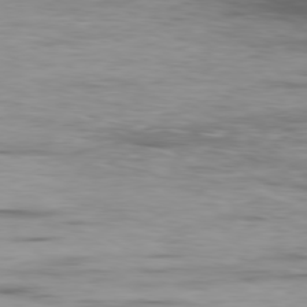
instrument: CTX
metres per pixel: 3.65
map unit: Ap
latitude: -79.8989
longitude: -76.4979
